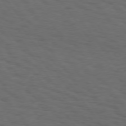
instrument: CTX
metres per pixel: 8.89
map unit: Hpe
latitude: 74.2712
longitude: -131.0081
